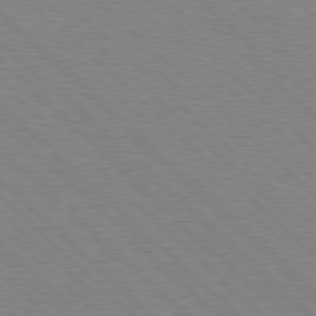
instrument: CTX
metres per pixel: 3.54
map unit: Hpe
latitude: 77.5938
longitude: -172.1010
